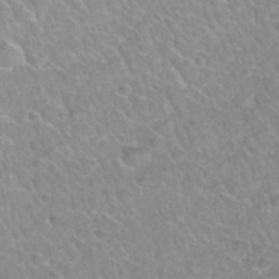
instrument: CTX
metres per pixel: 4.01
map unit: Hto
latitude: 34.4979
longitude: -48.3278
